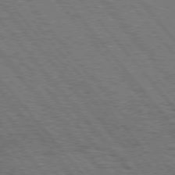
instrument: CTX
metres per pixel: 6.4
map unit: Hpe
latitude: 75.7828
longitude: -153.4427
